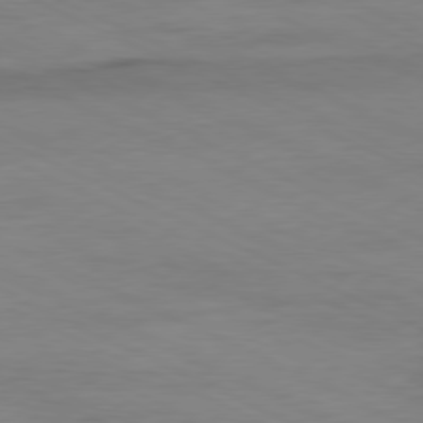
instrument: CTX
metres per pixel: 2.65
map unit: Ap
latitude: -80.8786
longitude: -93.2915
